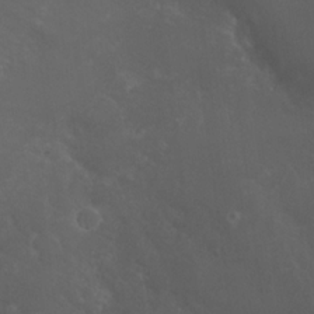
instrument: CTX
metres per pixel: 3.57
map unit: Nhu
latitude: 22.7624
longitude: -66.3467
